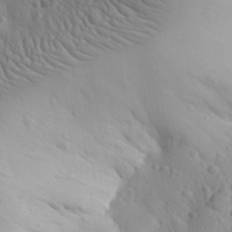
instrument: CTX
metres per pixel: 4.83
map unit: Aa
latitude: 30.7625
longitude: -143.2915
